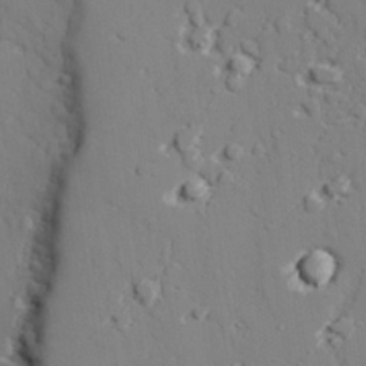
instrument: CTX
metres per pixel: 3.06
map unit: lAvf
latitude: 27.0459
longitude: -109.1025
